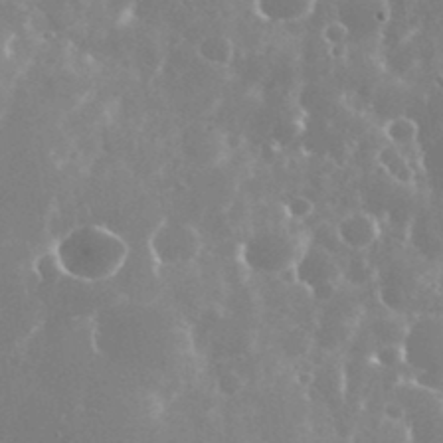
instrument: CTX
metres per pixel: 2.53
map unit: eHh
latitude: 35.6505
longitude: -58.6680
